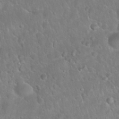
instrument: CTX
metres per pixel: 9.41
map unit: Nhu
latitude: 27.3671
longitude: -62.3656
